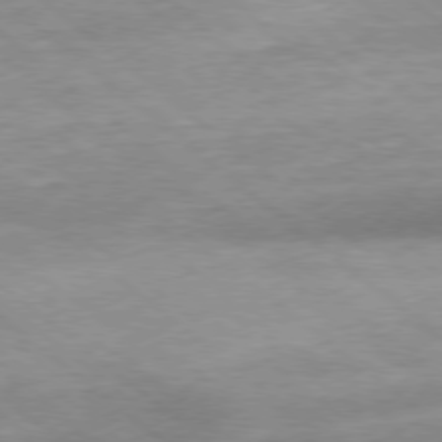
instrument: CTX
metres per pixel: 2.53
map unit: Hpe
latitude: -79.1431
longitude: 10.7463
